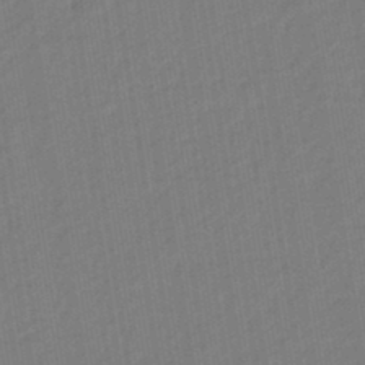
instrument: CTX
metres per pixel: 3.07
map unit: eHb
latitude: -44.9542
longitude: 87.6344
